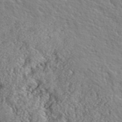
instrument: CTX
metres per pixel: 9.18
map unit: lHvf
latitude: 40.9513
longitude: -88.2334
